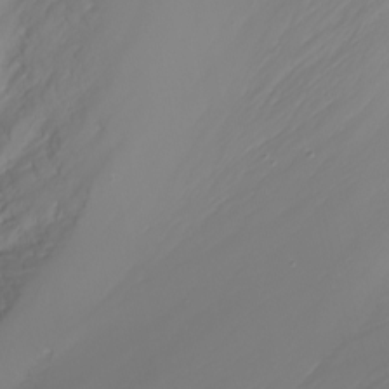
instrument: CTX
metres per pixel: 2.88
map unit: Nhu
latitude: -9.3132
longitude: -80.0444
